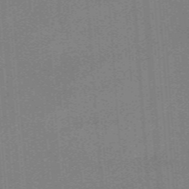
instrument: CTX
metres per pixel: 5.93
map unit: eHb
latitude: -44.3495
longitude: 87.3888
